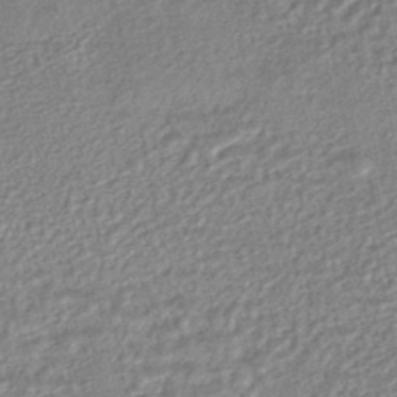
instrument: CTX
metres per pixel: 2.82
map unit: HNhu
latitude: -47.3131
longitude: 102.3306
